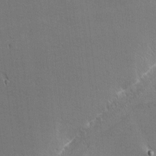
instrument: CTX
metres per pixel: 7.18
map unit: Nhu
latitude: 1.3859
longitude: -78.7813
